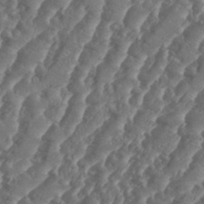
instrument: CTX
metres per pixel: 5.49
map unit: Aa
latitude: 34.7057
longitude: -136.5357
